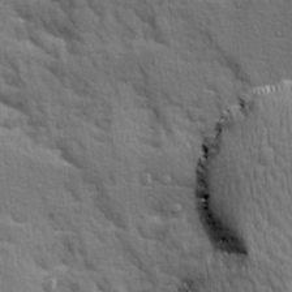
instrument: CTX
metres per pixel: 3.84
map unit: Ave
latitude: 10.1767
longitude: -102.2900
